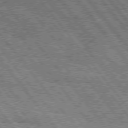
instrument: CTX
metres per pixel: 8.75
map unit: Hpe
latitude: 75.4804
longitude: -156.4790
